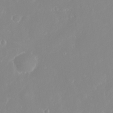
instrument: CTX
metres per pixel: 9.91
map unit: eHh
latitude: 31.4616
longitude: -59.2348
